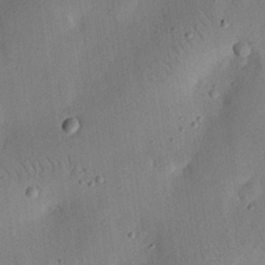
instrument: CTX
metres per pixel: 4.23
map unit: eHh
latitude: 24.9513
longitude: -69.0270
